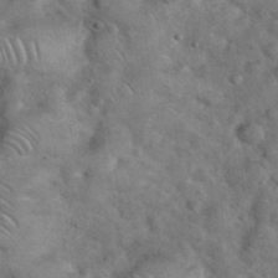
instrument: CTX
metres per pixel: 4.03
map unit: eHh
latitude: 37.4049
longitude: -64.4601
